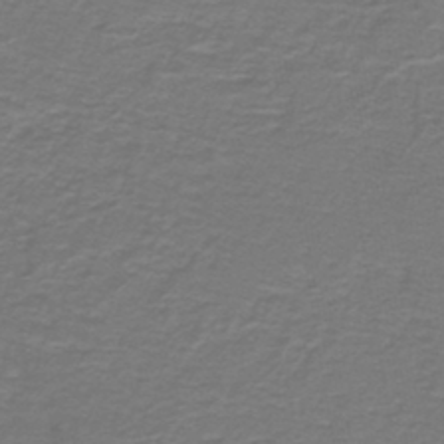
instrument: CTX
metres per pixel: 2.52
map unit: lHb
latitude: -42.8596
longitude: 56.5196
